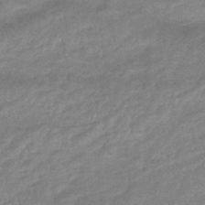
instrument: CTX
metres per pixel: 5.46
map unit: HNhu
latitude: -46.0661
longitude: 90.8030
